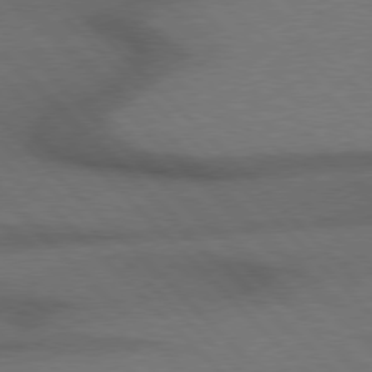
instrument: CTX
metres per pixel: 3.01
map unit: Hpe
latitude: 76.8947
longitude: -156.1955
